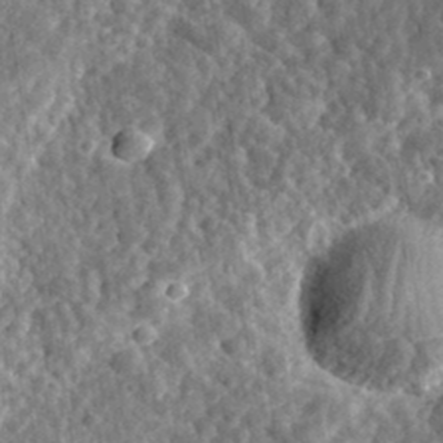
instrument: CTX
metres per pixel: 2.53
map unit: eHh
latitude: 35.2159
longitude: -79.7639
